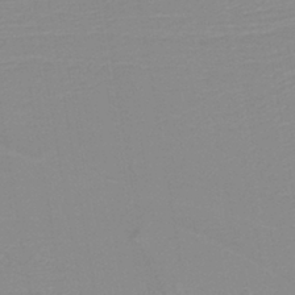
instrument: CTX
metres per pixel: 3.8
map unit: lHb
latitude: -40.2172
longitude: 52.4629
